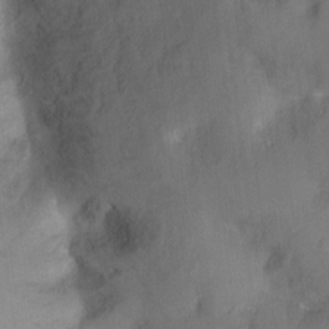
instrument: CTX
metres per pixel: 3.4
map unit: Nhu
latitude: -10.6330
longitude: -36.2712
